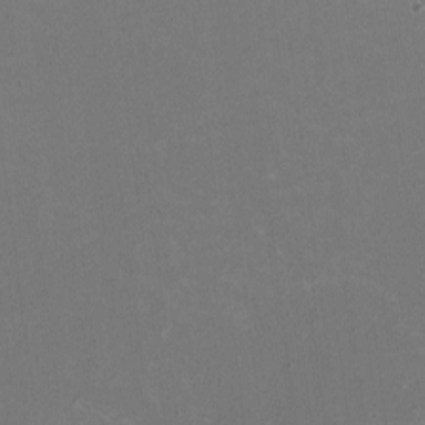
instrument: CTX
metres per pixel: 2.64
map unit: HNhu
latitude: -2.5384
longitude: -7.1781
